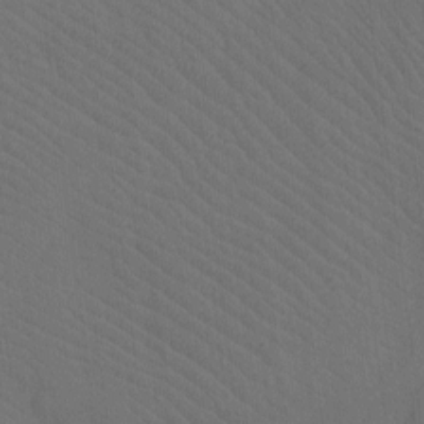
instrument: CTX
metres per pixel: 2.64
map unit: Nhu
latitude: -7.9367
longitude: -68.1011
